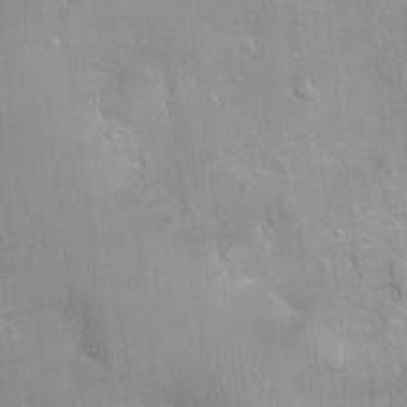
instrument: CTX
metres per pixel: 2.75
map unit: Nhu
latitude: 1.1781
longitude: -16.4412
